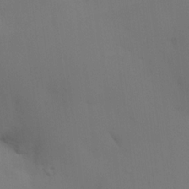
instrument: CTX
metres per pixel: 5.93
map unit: HNhu
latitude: 14.0633
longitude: 13.1242
